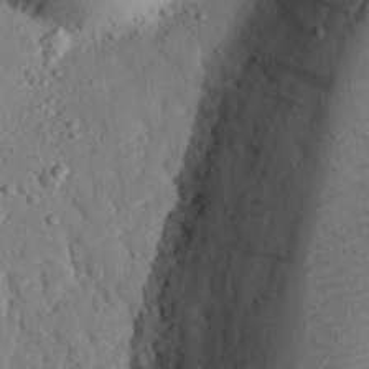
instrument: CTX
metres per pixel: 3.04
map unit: eHh
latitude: 25.5371
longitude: -78.7435
